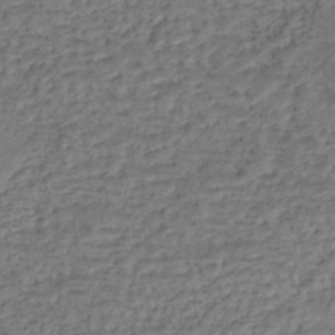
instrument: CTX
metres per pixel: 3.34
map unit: eHh
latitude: -43.4643
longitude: 119.5777
